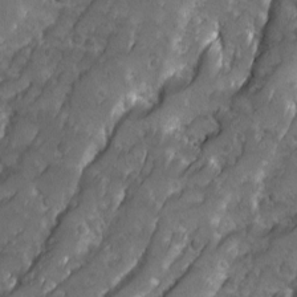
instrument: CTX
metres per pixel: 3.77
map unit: Ave
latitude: 10.1389
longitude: -105.1970
